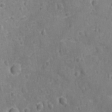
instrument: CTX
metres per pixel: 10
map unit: Ave
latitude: -9.0675
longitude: -119.3104
